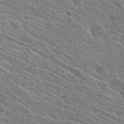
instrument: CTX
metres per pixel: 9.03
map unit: Hto
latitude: 23.3671
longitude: -40.8002
